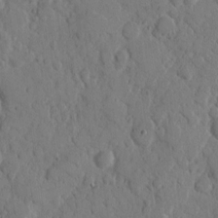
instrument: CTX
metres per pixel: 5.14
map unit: eHh
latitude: 9.4427
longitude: -64.6113
